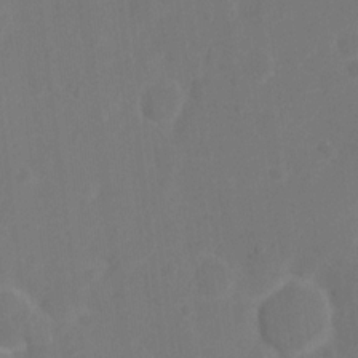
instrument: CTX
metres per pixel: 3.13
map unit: Nhu
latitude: 10.6869
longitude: -27.6316
